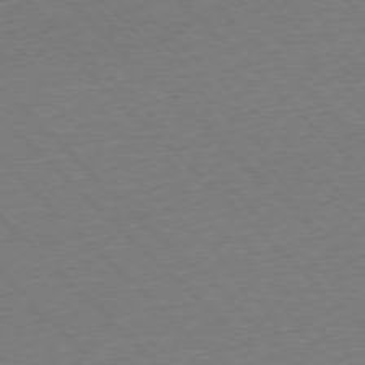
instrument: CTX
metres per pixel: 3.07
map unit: Ap
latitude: -77.4076
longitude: -92.2711
